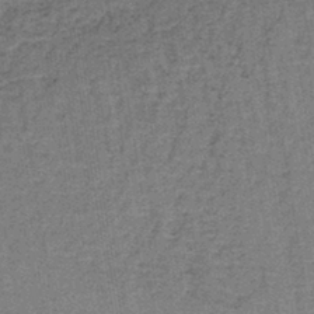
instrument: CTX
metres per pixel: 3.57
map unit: lHb
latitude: -41.6155
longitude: 57.3321
